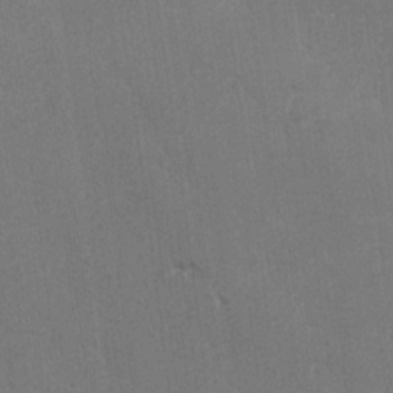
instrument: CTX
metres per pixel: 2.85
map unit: Ave
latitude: -7.9745
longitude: -121.3293
